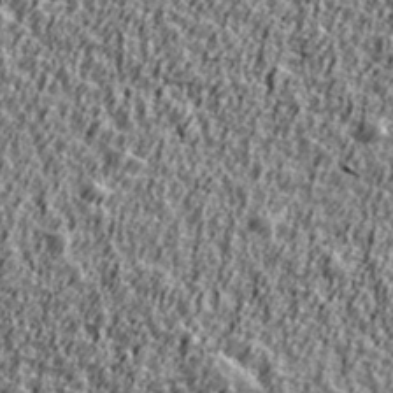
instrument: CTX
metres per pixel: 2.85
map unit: Ave
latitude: 41.9906
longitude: -112.2333
